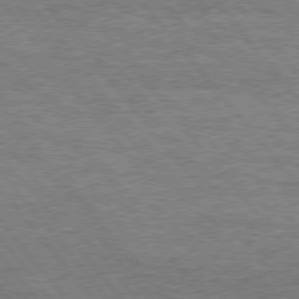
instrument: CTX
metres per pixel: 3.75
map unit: Hpe
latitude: 75.8017
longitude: -151.2348
